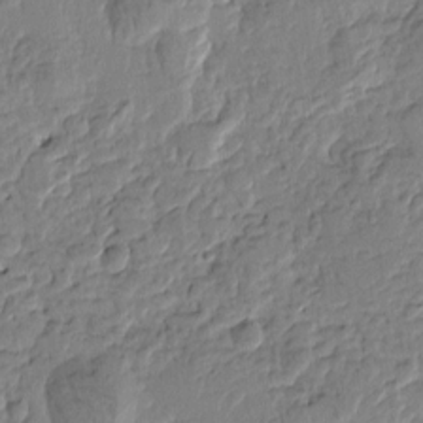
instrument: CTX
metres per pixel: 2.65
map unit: Htu
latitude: -0.8597
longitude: -176.8002
